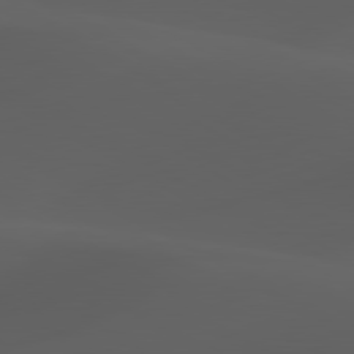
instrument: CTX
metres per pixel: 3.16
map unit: lApd
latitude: 80.2145
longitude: -88.8758
